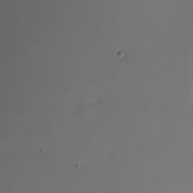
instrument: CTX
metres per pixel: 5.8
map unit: Nhu
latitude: -23.4832
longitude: -71.4993
